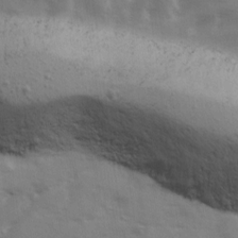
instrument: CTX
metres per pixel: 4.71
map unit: Ave
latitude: 13.1025
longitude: -103.0080
